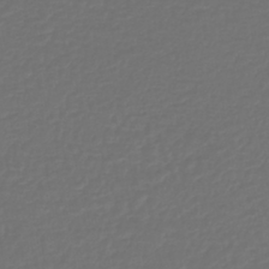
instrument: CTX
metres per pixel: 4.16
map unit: lHb
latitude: -43.3509
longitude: 60.8219
